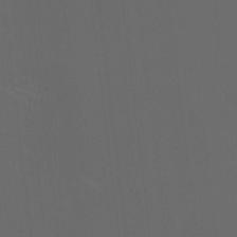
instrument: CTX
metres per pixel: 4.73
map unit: HNhu
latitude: 0.1011
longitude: -2.0255
